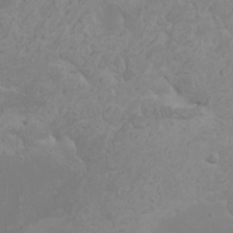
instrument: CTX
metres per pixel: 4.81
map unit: HNhu
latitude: -0.4251
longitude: 4.8219
